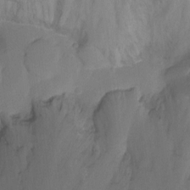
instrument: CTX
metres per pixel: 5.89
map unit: Ht
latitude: -10.8597
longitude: -34.3089
